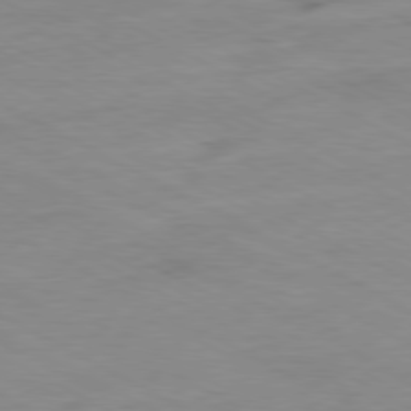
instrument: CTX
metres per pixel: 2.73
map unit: Ap
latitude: -80.4062
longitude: -76.7246
